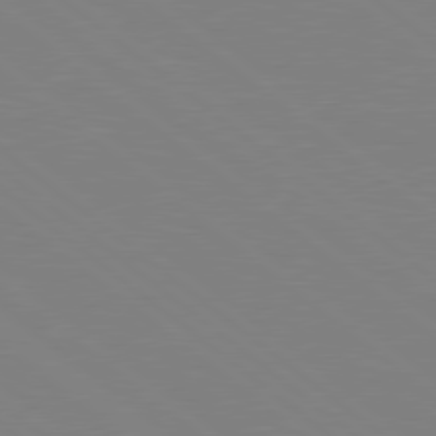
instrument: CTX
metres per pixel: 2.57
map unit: Hpe
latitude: 78.6680
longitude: -148.3089
